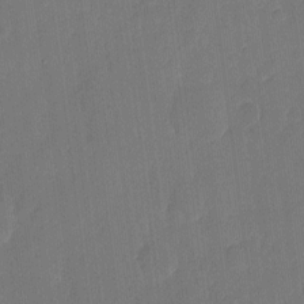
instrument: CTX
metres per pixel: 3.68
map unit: eHh
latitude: 4.8758
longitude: -67.3481
